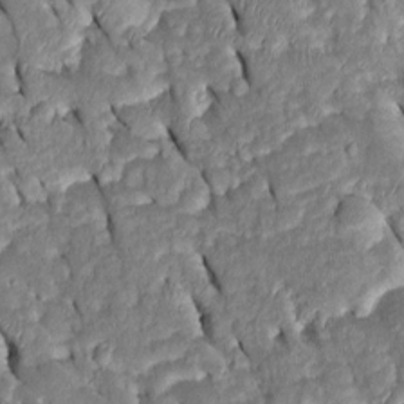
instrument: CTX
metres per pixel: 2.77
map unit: Htu
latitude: -0.6519
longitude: 149.6533
